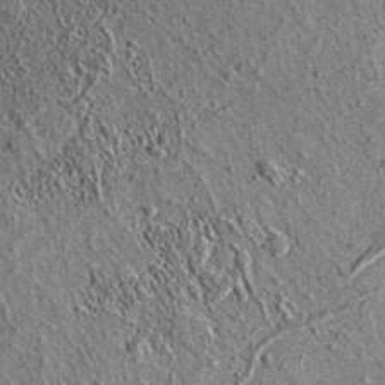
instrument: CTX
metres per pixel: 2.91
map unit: eAb
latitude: 36.1200
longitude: 110.2551
